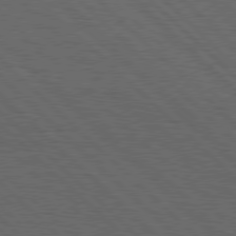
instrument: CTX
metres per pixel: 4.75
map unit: Hpe
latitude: 77.7449
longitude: -127.3293
